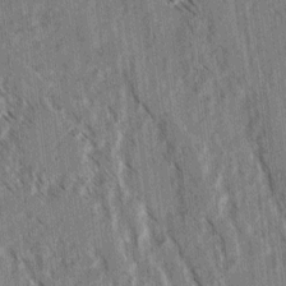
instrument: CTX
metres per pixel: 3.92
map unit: lAvf
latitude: 3.7638
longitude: -105.6127
